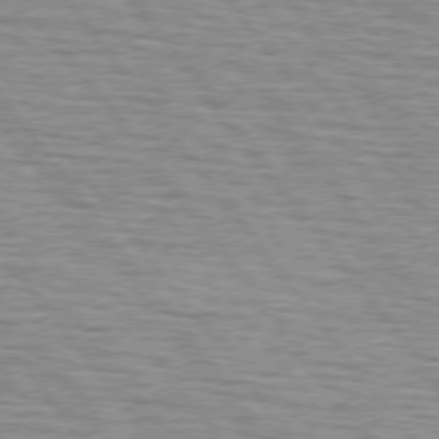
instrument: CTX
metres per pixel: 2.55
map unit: lApd
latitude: 75.3104
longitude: -75.8394
